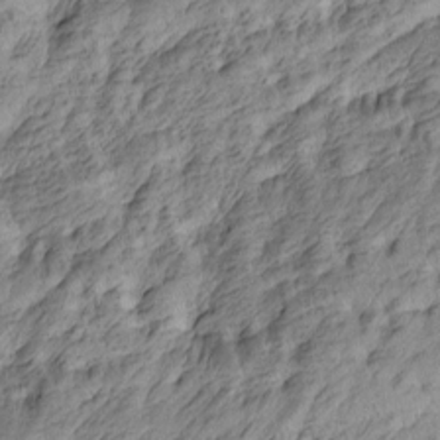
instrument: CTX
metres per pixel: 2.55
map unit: Htu
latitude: -4.6140
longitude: -176.2900
